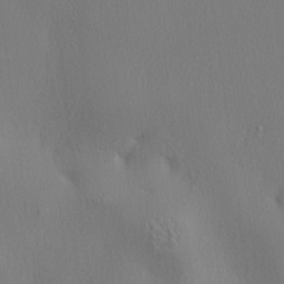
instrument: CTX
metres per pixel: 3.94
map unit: lHvf
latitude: 22.1956
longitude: 142.1038
